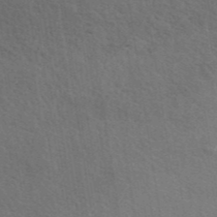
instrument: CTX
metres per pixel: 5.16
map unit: eAb
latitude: 43.2537
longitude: 112.3873
